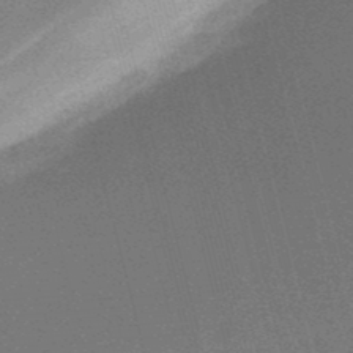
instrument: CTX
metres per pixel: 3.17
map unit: lHb
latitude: -48.4251
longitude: 67.8800
